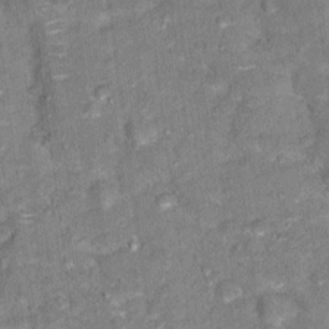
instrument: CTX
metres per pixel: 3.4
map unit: Hto
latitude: 17.4426
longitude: -36.5168
